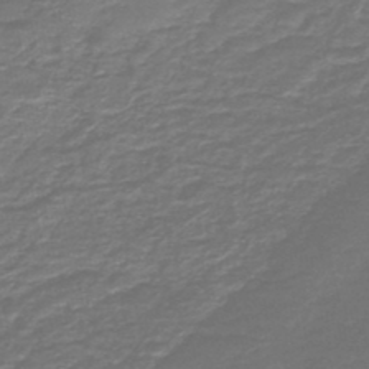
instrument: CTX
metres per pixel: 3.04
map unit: HNb
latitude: -47.5588
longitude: 53.0864
